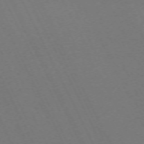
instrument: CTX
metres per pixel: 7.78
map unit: Hpe
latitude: -71.8234
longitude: 13.0675
